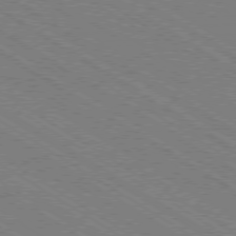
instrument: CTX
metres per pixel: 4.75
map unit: Ap
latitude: -79.4076
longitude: -79.3293
